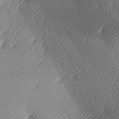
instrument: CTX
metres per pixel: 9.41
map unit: lAa
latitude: -5.1242
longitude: -121.3293
